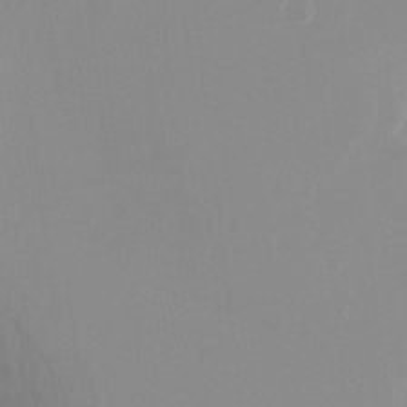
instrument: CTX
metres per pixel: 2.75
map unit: Hto
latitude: -13.2943
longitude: -39.8583
